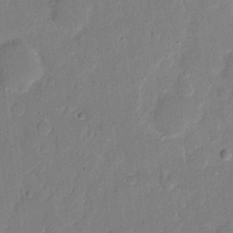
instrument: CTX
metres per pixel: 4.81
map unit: eHh
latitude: 7.9150
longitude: -67.1025
